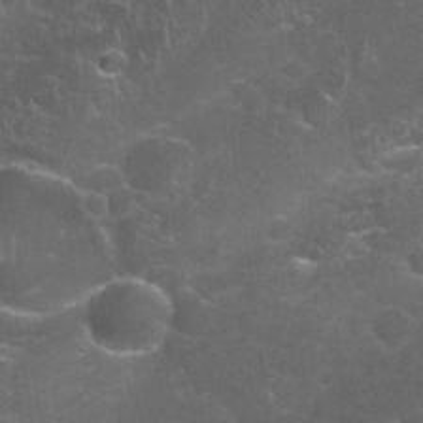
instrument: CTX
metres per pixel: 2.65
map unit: Nhu
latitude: 27.4993
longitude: -61.2537
